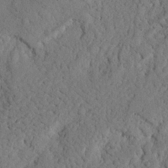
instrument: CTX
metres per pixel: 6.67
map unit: Nhu
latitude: 21.7261
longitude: -76.2711
